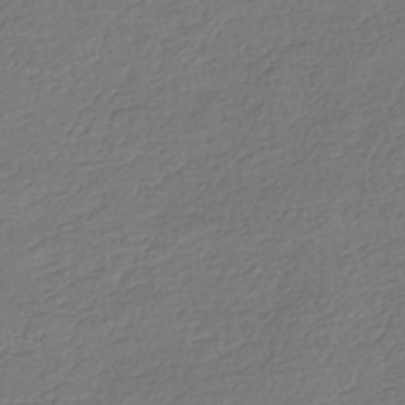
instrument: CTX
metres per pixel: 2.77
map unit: HNhu
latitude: -42.4628
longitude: 99.5021
